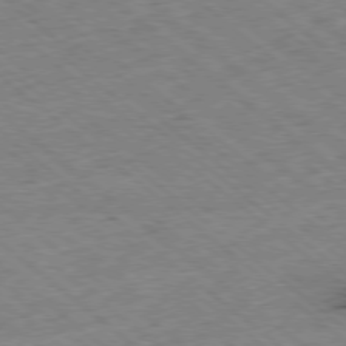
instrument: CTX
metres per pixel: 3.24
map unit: Ap
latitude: -78.6329
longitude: -48.7057
